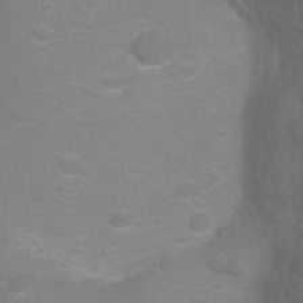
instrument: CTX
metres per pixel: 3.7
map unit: Ht
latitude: -2.2172
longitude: -26.8947
